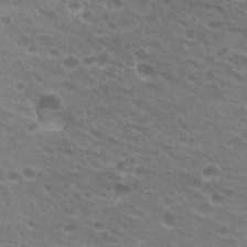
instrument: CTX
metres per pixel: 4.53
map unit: Hto
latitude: 26.2334
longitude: -29.5560
